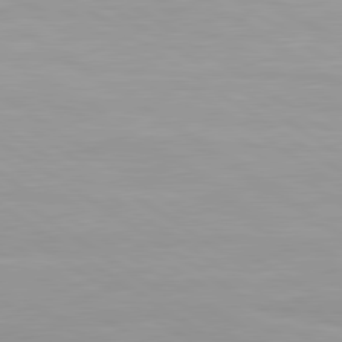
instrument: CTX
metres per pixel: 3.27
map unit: lApd
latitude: 80.5168
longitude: 161.4643
